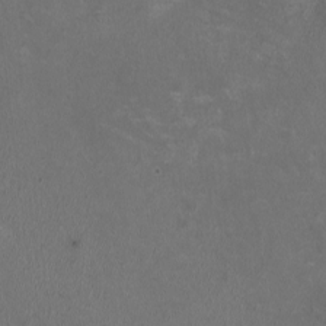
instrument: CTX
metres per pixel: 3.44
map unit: HNhu
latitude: 0.1955
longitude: -1.6882
